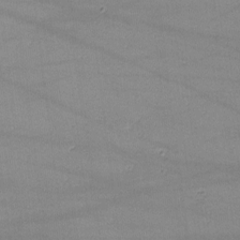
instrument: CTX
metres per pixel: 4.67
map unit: lHvf
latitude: -10.1228
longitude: -101.1214
